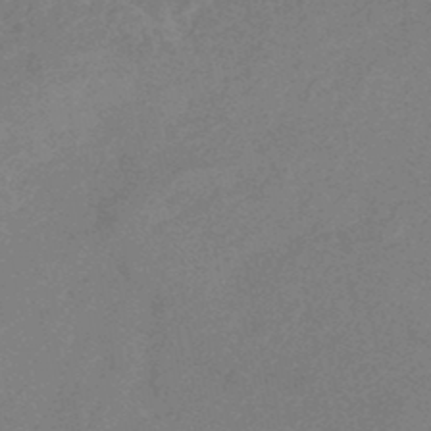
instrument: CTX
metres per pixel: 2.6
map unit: Nhe
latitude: -47.4265
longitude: -171.0080
